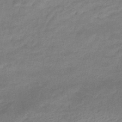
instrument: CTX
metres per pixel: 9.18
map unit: HNhu
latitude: -46.0661
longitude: 91.0109
